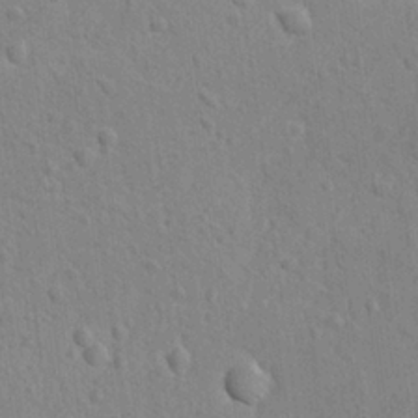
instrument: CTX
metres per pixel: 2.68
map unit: lAvf
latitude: -9.0486
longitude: -120.4979
